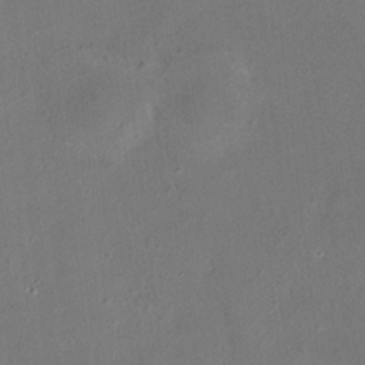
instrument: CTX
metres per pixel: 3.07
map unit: HNhu
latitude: 6.0633
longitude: 10.3684
